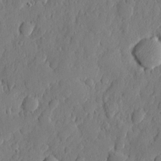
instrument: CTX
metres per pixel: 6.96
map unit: eHh
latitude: 6.8758
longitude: -73.6316
